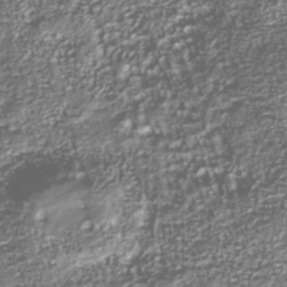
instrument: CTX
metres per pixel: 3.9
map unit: Nhu
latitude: -40.0661
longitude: -82.6301
